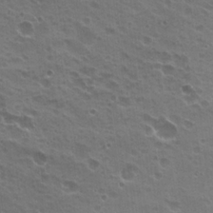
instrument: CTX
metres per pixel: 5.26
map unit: Hto
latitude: 20.8380
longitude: -31.8584
